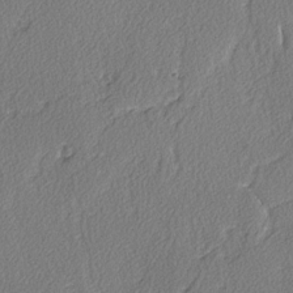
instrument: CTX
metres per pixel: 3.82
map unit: lAvf
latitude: -3.5021
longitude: -107.8583
